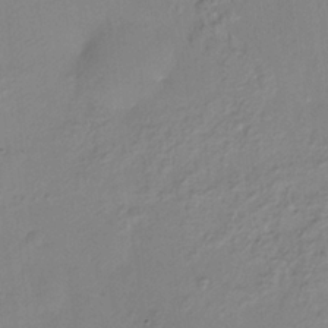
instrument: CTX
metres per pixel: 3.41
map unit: HNhu
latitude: 6.1578
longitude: 0.0094
